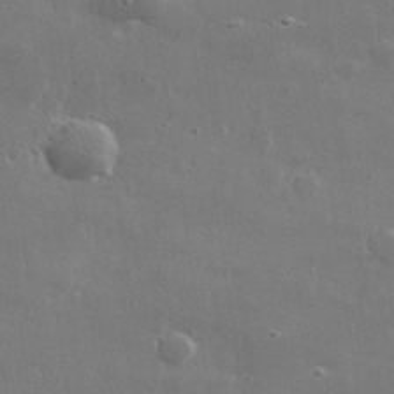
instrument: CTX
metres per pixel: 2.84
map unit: lHvf
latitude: 31.3104
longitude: -89.2726
